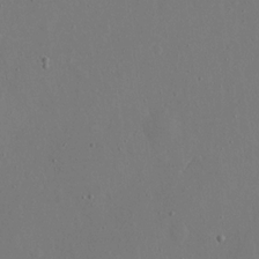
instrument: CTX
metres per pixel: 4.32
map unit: eHh
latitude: 16.2523
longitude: -69.8772
